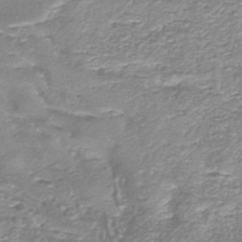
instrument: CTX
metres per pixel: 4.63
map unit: HNhu
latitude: -44.3873
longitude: 98.8786
